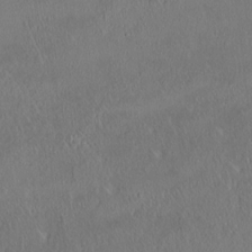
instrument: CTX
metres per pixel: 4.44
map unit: HNhu
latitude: 5.7450
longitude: 12.9731
